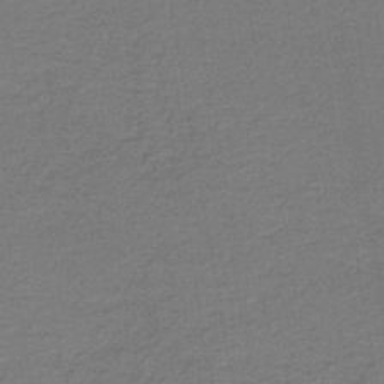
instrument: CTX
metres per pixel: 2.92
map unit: HNb
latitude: -42.9919
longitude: 49.8045
